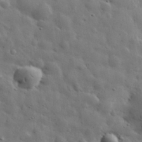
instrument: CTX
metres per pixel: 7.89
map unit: eHh
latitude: 31.2348
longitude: -73.6505
